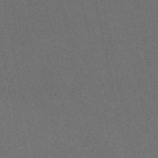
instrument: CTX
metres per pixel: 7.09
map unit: HNb
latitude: -51.0108
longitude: -40.0255
